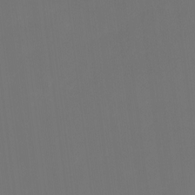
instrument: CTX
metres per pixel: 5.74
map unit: Htu
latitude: -13.6722
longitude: -48.5546
